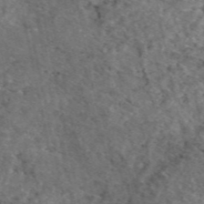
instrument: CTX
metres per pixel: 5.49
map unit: eAb
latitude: 47.7072
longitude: 111.3698
